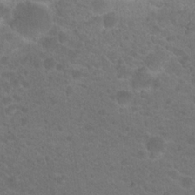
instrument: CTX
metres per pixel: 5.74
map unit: Hto
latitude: 19.8205
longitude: -37.9150
